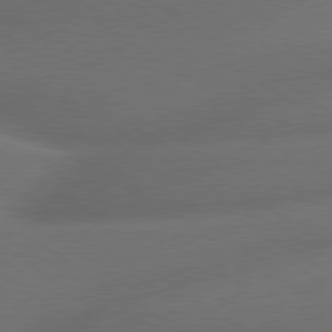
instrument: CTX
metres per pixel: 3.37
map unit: lApd
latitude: 79.6127
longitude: -154.8002
